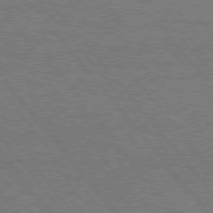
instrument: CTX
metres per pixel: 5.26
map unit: Hpe
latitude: 75.6316
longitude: -157.3670
